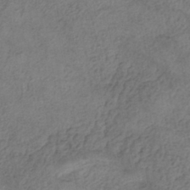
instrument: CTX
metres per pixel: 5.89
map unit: eHh
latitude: -42.3873
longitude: 119.7856
